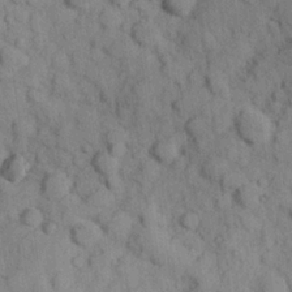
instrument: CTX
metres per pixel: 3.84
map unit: Hve
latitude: 24.6301
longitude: 147.8233
